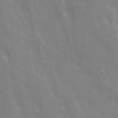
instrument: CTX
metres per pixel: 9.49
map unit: Ave
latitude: 21.1026
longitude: -134.2711
